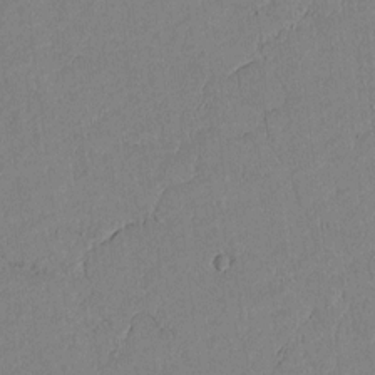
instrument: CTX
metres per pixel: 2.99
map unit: lAvf
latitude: 5.6316
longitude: 169.0864
